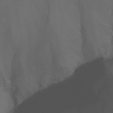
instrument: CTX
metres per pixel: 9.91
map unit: Nhu
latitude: -7.9367
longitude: -82.4412
